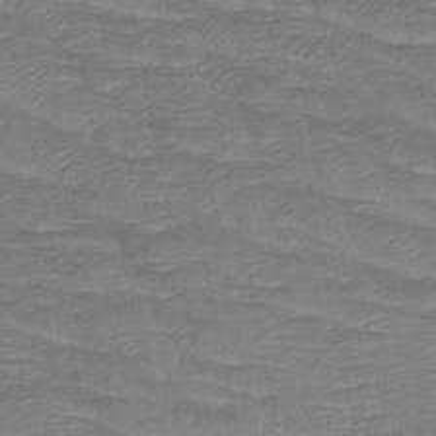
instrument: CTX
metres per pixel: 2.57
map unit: HNb
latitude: -49.0676
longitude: -51.9528
